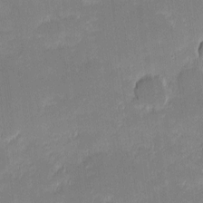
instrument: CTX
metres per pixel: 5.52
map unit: eHh
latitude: -1.8990
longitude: -83.6882
